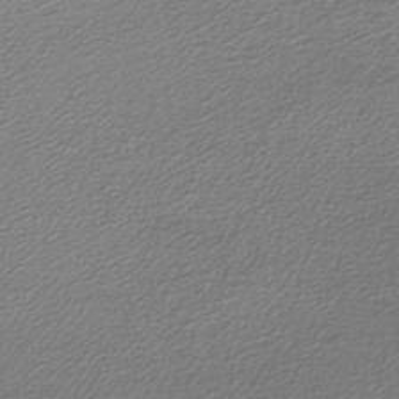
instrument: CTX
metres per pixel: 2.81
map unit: lHb
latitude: -43.8233
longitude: 62.0850
